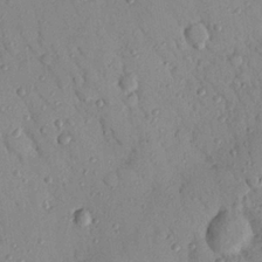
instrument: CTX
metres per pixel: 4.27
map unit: Nhu
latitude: 22.9892
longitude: -75.5560
